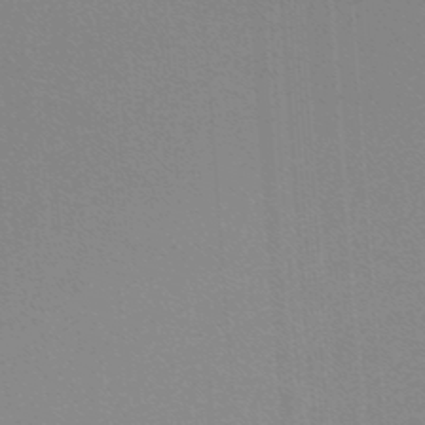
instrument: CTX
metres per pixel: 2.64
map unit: lHb
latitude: -48.0472
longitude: 63.9367
